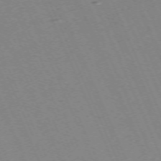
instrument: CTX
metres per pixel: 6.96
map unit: Hpe
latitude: -70.8030
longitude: 12.1606
